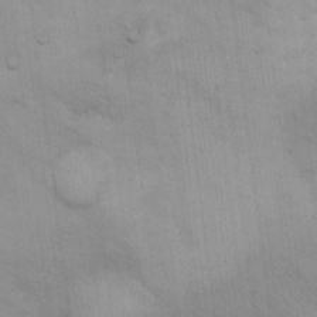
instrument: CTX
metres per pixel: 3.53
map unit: Hto
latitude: 13.6694
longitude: -61.2348
